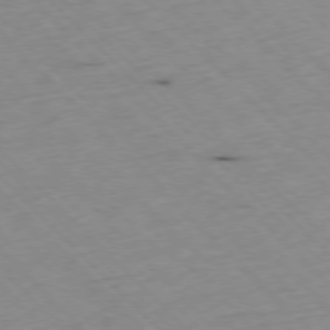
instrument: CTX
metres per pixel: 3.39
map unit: Ap
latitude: -77.4643
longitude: -61.5938
